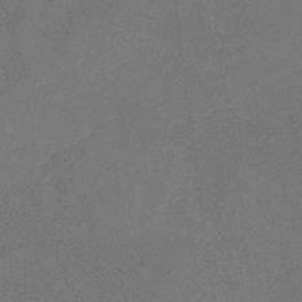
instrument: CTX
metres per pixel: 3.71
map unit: HNb
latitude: -35.7289
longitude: 54.7274
